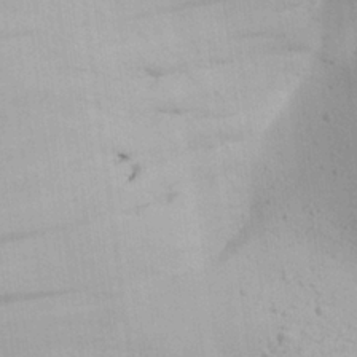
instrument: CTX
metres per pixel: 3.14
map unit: Aa
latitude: 25.9528
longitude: -137.1215
